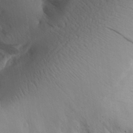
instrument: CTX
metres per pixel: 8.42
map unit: Aa
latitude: 30.7625
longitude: -144.0255
